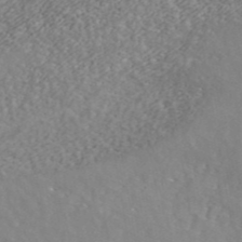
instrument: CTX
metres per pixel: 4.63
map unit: ANa
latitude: 43.3860
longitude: 28.9731
